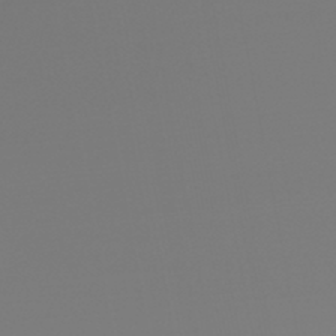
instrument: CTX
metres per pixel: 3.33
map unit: lHb
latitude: -45.8800
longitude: 75.8045
